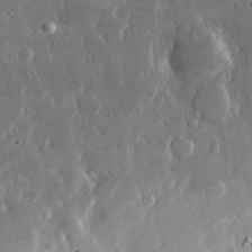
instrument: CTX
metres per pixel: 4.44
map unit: lHvf
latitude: 31.1215
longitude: -91.6883
